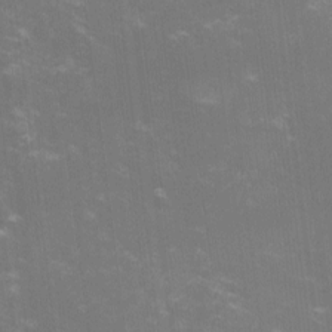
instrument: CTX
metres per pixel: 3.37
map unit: lHvf
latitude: -14.4251
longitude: -100.9892
